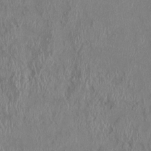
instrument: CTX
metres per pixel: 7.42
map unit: HNhu
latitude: 2.3656
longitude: -6.1767
